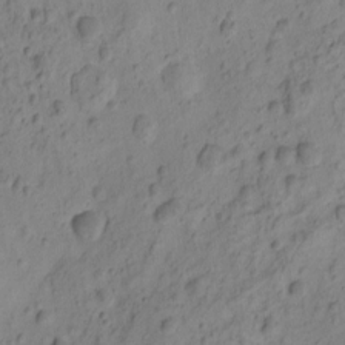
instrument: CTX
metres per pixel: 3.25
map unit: eHh
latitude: -0.6519
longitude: 16.5385
